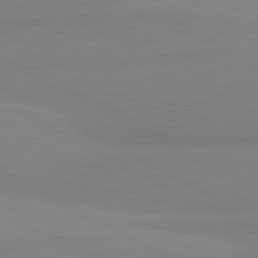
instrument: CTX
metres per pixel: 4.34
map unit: lApd
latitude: 81.1592
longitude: -179.5371
